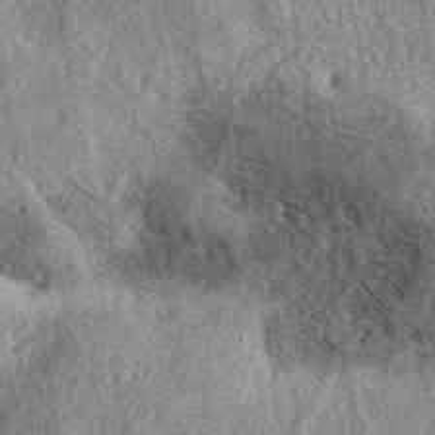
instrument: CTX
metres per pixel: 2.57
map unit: eAb
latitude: 38.8947
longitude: 107.9556
